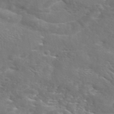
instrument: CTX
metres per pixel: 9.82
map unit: eAb
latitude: 45.1025
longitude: 125.7478
